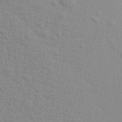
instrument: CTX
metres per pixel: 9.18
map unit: Aa
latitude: 16.0822
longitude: -143.5182
